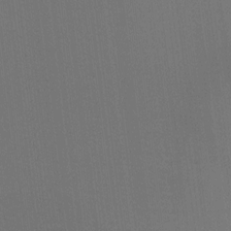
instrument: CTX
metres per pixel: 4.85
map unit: Ht
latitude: -8.7652
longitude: -38.9703
